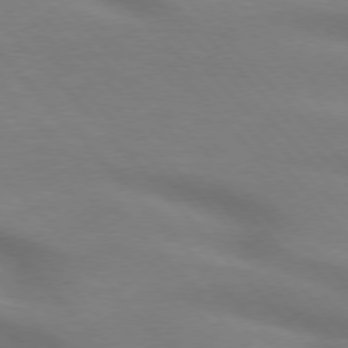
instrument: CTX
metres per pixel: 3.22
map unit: lApd
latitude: 74.9703
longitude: -61.3859
